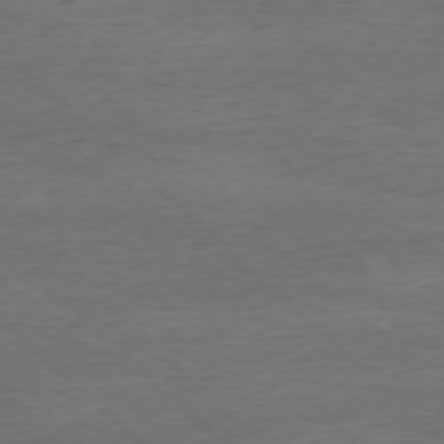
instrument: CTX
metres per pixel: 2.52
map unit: Ap
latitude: -77.3510
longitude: -88.2334
